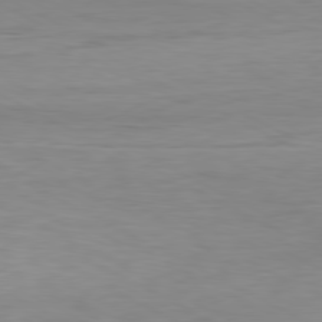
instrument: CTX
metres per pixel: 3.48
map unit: Hpe
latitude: -80.8219
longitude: 19.5588
